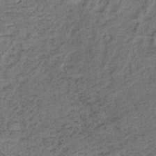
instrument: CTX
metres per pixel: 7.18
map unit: lHb
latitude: -40.9164
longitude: 62.7274
